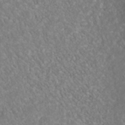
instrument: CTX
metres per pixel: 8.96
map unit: Nhu
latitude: -40.5951
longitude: -83.5749
